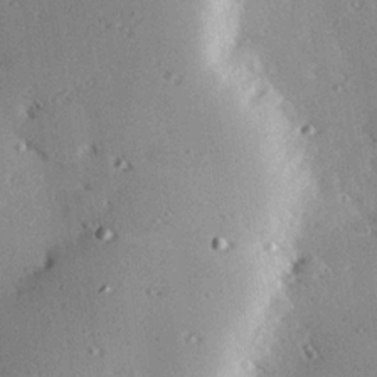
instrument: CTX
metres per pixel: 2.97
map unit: eHh
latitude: 22.8569
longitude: -90.1578
